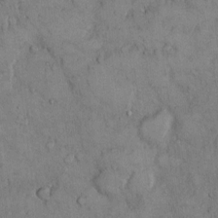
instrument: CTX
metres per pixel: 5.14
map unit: Hto
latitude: 9.7639
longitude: -59.5749
